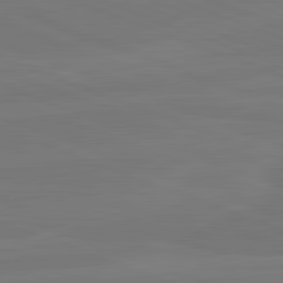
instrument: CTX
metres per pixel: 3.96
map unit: lApd
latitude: 82.3845
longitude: 164.9542
